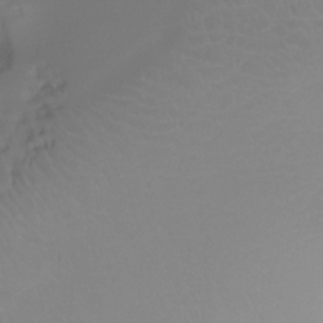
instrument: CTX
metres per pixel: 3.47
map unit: Ht
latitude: -8.0283
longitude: -29.9906
